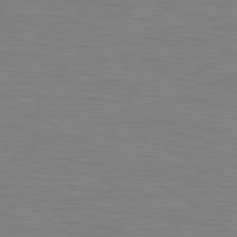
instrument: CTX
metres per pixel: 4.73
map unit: Hpe
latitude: 79.3293
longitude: -127.2159
